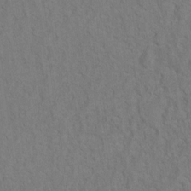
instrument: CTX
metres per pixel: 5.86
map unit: Hto
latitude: 7.5371
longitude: -37.4049
